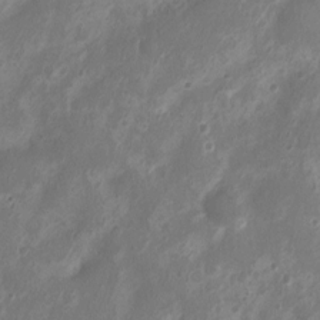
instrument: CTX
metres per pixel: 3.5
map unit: Nhu
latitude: 4.6113
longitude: -18.4790
